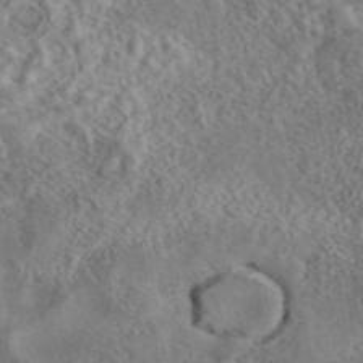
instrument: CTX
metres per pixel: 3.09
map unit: eAb
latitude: 42.6113
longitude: 109.7855
